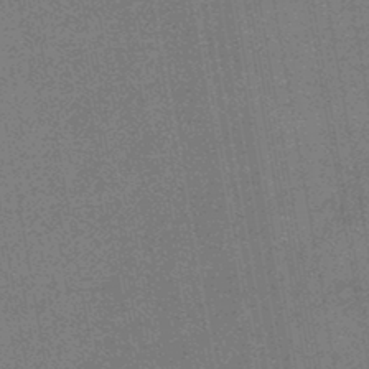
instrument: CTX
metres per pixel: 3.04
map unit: eHb
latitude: -45.0298
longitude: 87.0109
